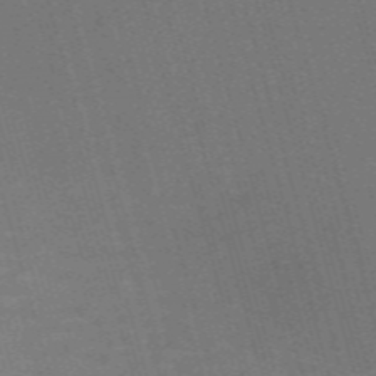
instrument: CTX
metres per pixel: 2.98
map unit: Nve
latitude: -59.7477
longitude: 63.0675
